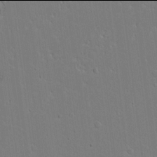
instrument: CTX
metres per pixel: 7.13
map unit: Ave
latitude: 17.9906
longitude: -128.5168
